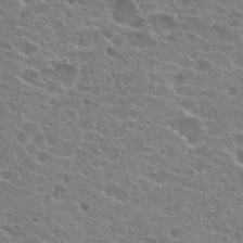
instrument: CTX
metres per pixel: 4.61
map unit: Hto
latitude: 21.7639
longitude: -41.8772
